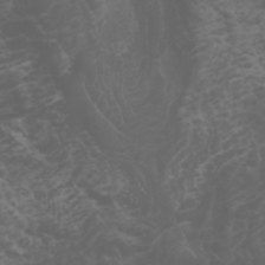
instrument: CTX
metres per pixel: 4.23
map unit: Htu
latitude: -0.9353
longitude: -76.9136
